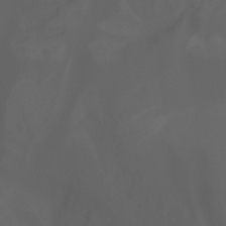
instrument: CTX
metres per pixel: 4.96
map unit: Ht
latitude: -0.8786
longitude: -46.1578
